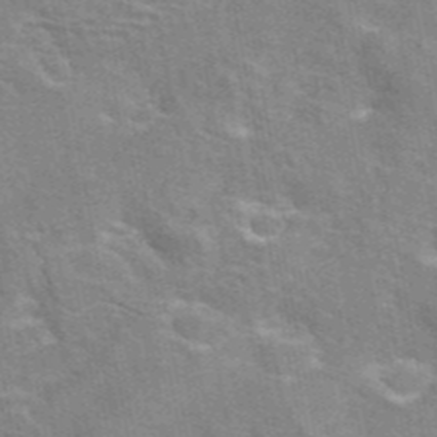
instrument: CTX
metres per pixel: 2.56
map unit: eAb
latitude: 44.7246
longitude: 109.9178
